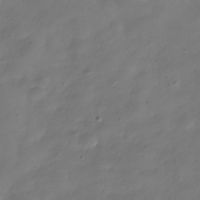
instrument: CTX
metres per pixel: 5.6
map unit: Hve
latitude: -31.8233
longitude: 94.5762
